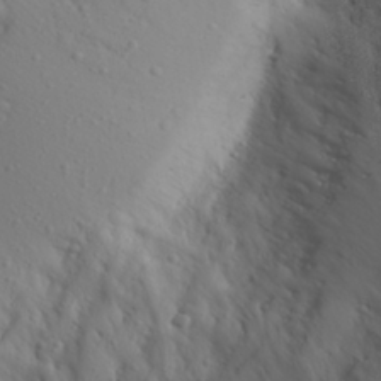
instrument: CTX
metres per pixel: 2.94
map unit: Aa
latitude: 28.2900
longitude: -146.1578
